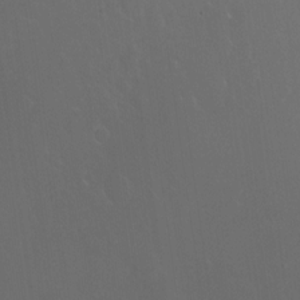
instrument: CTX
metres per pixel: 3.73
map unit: Nhu
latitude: -24.5196
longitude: -72.4979
